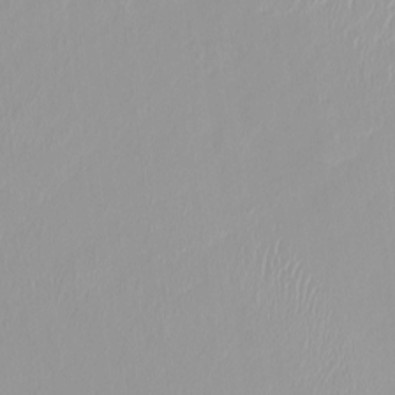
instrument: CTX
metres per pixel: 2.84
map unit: HNhu
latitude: -0.3496
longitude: -5.4237
